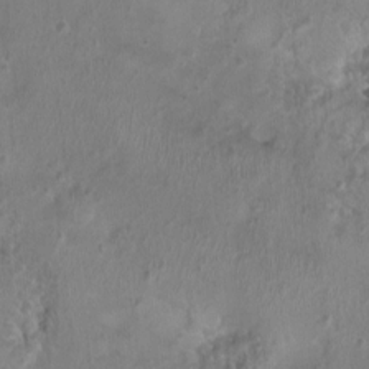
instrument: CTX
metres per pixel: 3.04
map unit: Nhu
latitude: 0.9324
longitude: -15.2915
